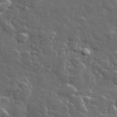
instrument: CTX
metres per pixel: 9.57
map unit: lHvf
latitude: 37.0459
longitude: -90.1389
